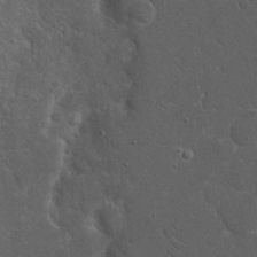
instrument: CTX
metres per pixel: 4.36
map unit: eHh
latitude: 19.5182
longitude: -63.5938
